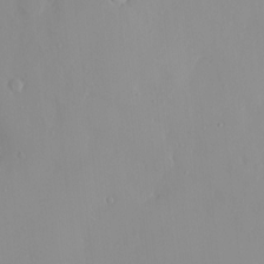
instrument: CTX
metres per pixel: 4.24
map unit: HNhu
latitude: 2.4034
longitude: 7.1242
